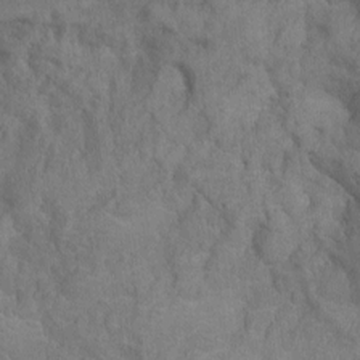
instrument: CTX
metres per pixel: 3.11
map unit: Nhu
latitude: -14.1606
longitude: -24.9891
